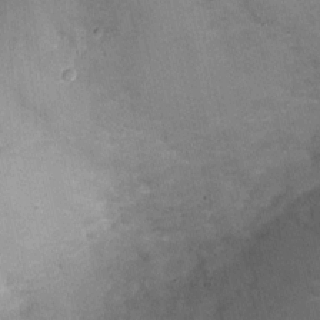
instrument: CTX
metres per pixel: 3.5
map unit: Nhu
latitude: 1.7638
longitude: -16.0633
